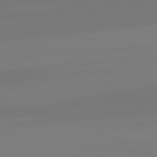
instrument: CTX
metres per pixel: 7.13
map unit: lApd
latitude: 82.2333
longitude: 145.3321
